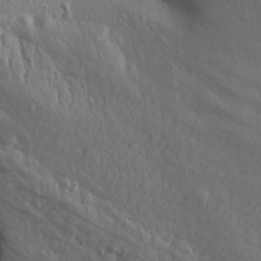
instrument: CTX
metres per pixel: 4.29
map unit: Aa
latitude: 14.6491
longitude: -143.1781
